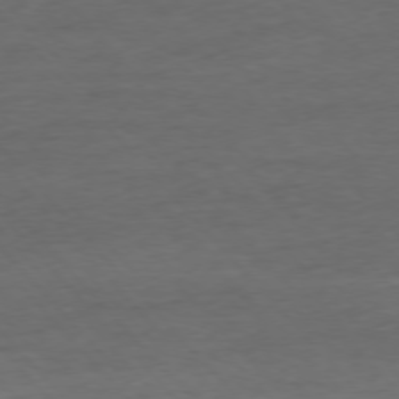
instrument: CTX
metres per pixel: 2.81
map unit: Ap
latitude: -76.8975
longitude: -83.5560
